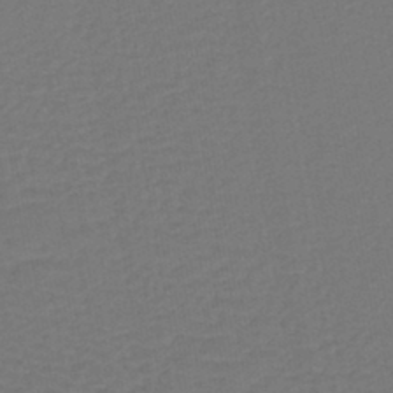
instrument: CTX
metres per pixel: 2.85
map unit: lHb
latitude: -43.9178
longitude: 74.0661
